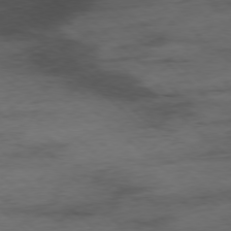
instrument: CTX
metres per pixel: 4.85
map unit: Ap
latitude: -77.8989
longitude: -90.2334
